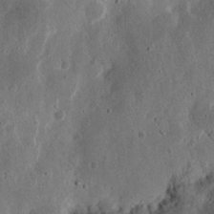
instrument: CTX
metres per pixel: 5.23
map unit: Ht
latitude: 13.9150
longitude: -74.1956
